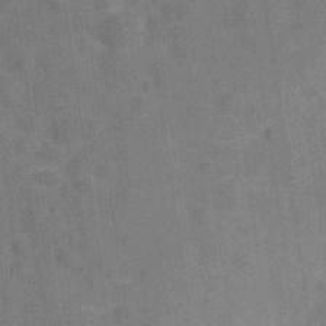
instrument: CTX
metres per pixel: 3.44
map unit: Hve
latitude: -29.0675
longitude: 92.2928
